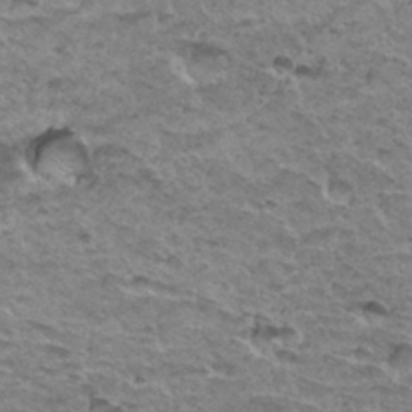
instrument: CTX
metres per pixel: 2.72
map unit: Hto
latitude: 33.5938
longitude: -39.6694
